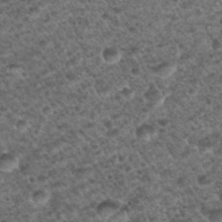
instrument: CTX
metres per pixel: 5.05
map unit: Nhu
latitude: 28.7813
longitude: -49.6127
